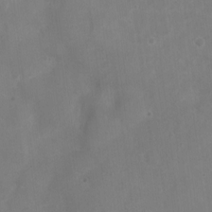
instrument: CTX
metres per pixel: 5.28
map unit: Nhu
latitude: 4.5546
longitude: -17.0270
